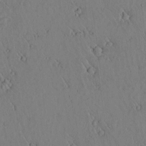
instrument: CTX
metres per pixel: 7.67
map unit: lAvf
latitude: 6.1200
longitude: 159.5777
